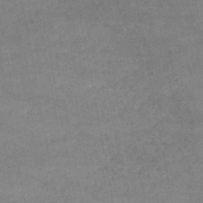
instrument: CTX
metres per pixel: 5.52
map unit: lHb
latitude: -46.4818
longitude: 62.1416
